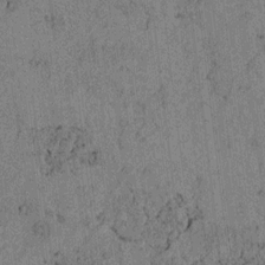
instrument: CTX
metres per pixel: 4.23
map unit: lAvf
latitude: 3.8961
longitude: 158.1794
